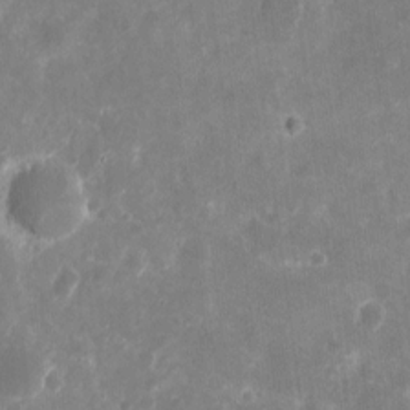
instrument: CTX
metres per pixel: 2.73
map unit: eHh
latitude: 10.3090
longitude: -71.7827
